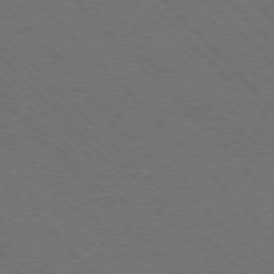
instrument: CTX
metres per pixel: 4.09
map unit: Hpe
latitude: -77.4454
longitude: -12.6680
